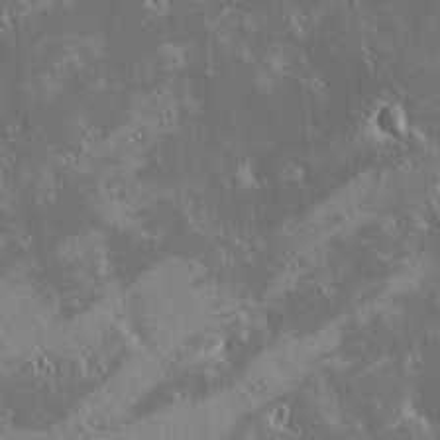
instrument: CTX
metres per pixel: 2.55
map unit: eHh
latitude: -1.8612
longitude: 19.9367
